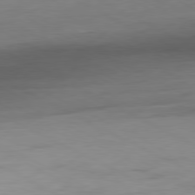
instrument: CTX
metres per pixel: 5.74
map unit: Ap
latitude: -80.8408
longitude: -77.4426
